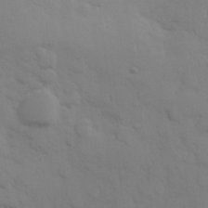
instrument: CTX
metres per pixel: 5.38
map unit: Hve
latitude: 25.9150
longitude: 148.3685
